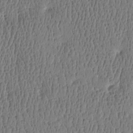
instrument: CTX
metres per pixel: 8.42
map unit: Htu
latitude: -4.7274
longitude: 176.2362
